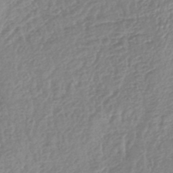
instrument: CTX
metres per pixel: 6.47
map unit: lHb
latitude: -44.5952
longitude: 68.7274
